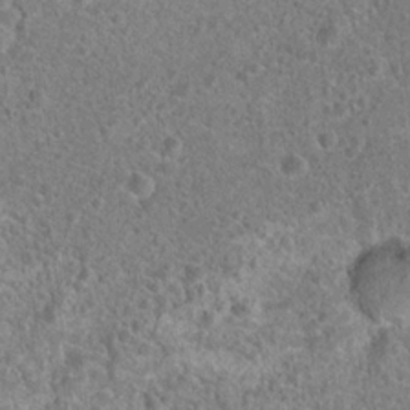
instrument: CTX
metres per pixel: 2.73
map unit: Hto
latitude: 19.2726
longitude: -42.6113
